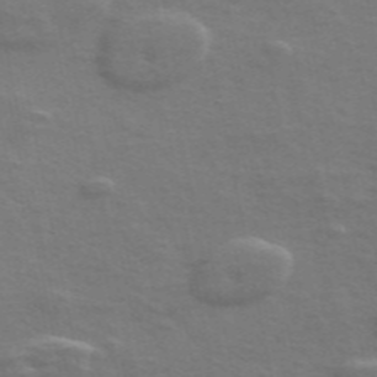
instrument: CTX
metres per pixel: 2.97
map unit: ANa
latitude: 49.4048
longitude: -80.1011
